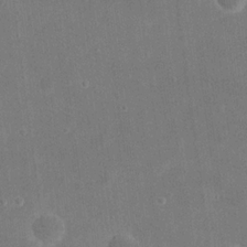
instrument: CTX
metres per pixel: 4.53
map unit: eHh
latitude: 20.3090
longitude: -65.9339
